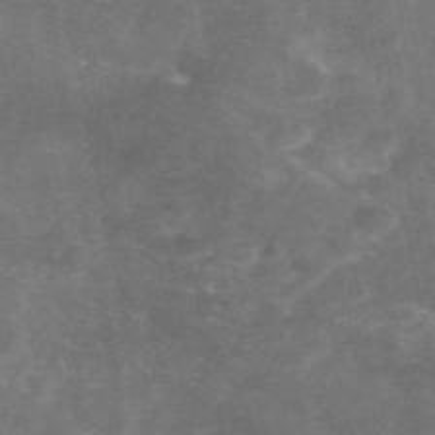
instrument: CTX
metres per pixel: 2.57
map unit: eAb
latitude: 46.7813
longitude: 120.1228
